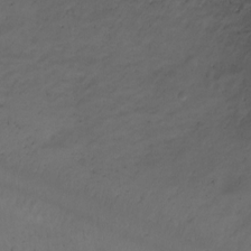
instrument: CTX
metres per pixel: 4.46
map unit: Ht
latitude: 1.2537
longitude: -35.0269
